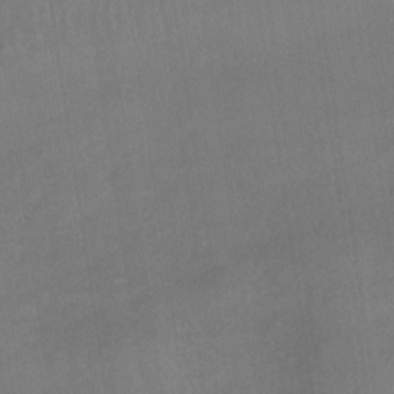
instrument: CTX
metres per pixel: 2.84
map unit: lHb
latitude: -34.4440
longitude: 64.4818
